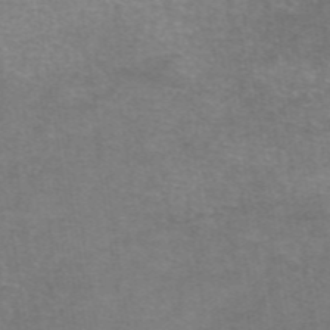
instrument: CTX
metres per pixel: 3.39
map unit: eAb
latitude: 46.5546
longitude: 102.4062
